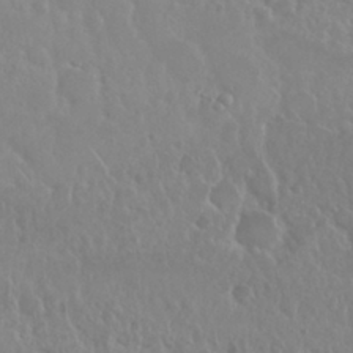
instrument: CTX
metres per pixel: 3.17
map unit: Nhu
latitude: 29.4615
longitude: -55.5749
